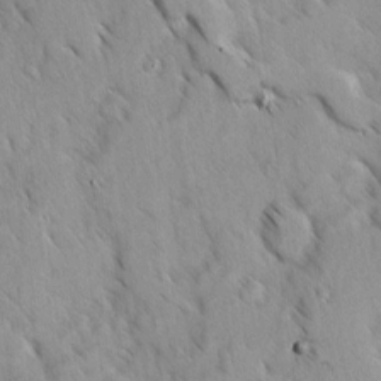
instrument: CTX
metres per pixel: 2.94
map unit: Ave
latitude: 8.7813
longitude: -104.0444
